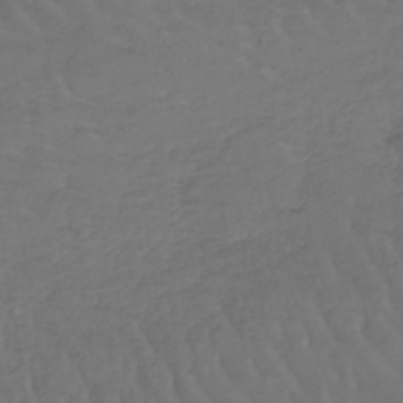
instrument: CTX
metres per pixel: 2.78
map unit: lHb
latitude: -42.8785
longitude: 66.0472
